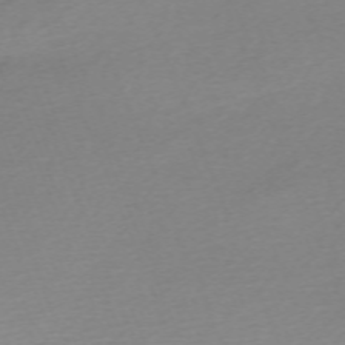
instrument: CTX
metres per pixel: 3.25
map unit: Nhu
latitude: -67.3699
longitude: 39.7289
